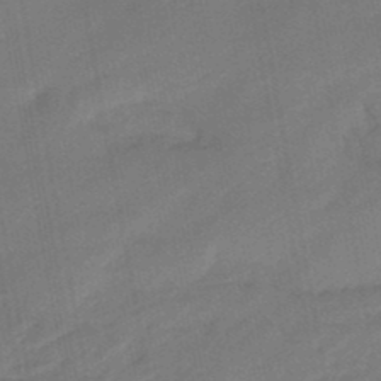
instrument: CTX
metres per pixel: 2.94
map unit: eHb
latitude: -47.2187
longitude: 85.7288
